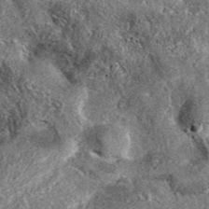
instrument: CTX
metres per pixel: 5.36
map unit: eAb
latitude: 37.5371
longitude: 110.4629
